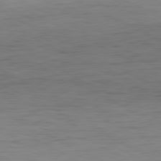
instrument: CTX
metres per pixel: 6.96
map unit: Hpe
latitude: -81.3510
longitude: 16.2173
